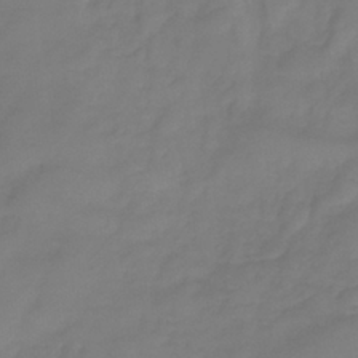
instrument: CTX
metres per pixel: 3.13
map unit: eHb
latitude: -31.8233
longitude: 74.8219
